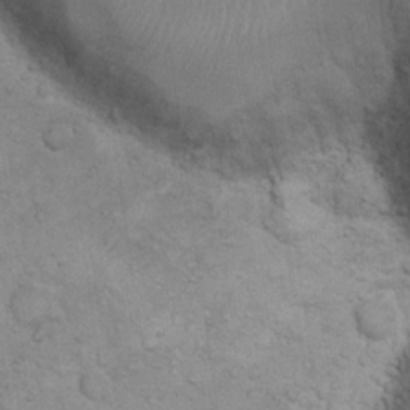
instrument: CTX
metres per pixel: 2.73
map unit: eHh
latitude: 21.0459
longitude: -59.1025
